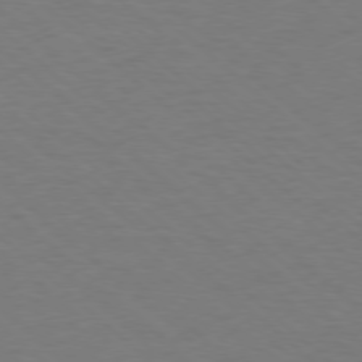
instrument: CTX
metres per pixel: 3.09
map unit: Ap
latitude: -78.1416
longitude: -68.1578
